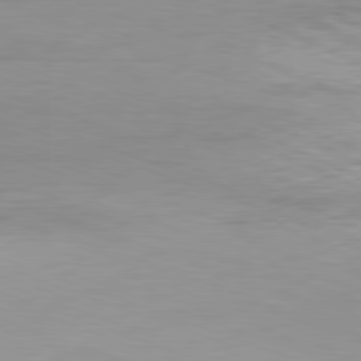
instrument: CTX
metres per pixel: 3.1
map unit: Hpe
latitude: -81.8989
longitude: 10.5007
